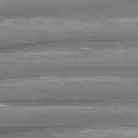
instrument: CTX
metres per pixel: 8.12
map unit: lApd
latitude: 80.8002
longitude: -144.5168
